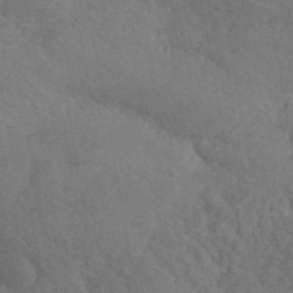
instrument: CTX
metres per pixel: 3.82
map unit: ANa
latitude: 42.2712
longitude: 52.2550
